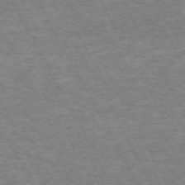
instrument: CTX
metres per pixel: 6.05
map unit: Hpe
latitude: -72.1794
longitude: 9.7100
